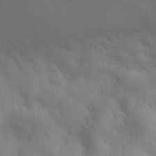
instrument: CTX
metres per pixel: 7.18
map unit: eHh
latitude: 30.4790
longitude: -68.3467
